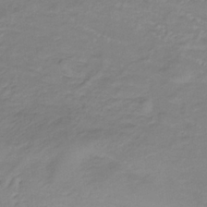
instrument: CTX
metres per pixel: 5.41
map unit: lHb
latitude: -35.9178
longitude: 72.5196
